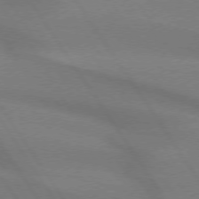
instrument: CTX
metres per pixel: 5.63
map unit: lApd
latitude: 74.1956
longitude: -62.9136
